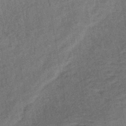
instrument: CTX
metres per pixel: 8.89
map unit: eHb
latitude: -42.7463
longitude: 82.2739
